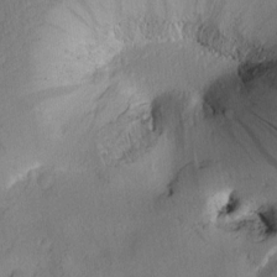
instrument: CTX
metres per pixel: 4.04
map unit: Htu
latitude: 2.4601
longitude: 177.1809
